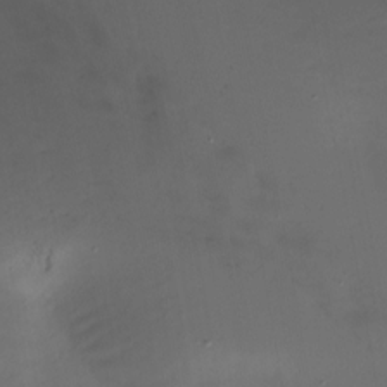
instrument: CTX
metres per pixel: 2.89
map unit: Nhu
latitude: -12.3684
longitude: -50.2144
